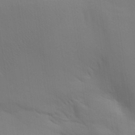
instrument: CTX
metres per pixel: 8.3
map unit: Aa
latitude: 29.6127
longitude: -144.5923
